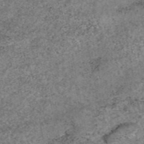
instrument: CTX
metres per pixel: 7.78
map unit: eAb
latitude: 47.0648
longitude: 118.3684
